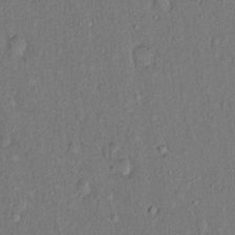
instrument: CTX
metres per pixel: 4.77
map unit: eHh
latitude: 16.1011
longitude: -62.1200
